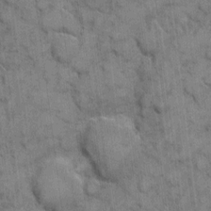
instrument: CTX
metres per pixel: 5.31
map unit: eHh
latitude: 7.6505
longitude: -64.1767
